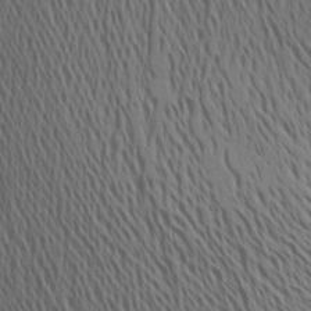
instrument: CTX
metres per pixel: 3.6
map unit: Aa
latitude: 19.8016
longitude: -145.3104
